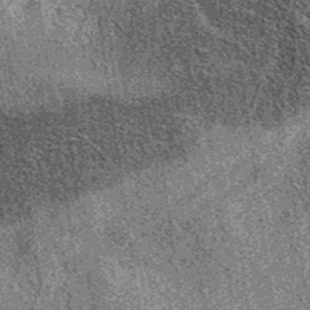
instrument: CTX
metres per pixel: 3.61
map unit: eAb
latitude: 36.8380
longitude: 107.7100
